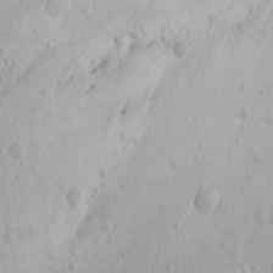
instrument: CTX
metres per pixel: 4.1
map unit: Aa
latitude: 18.7624
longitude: -144.0255
